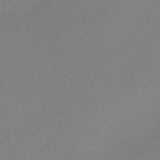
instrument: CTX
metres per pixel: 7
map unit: HNb
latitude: -37.2565
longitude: 58.0472
